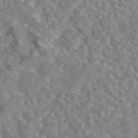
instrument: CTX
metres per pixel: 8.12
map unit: eAb
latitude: 44.1389
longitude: 110.7085
